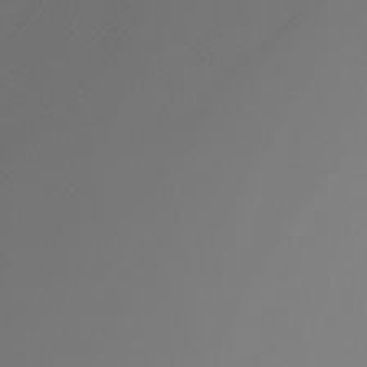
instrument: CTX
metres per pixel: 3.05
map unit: Nhu
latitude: -7.1998
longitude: -94.9325
